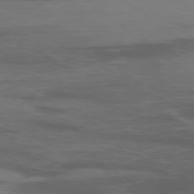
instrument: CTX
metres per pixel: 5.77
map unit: Ap
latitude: -77.9178
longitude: -65.9906
